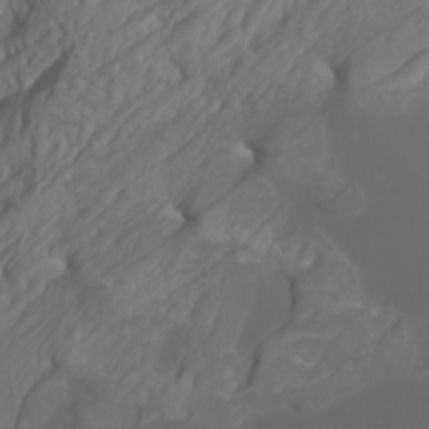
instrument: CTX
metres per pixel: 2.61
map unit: Htu
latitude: -4.9352
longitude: -89.6316
